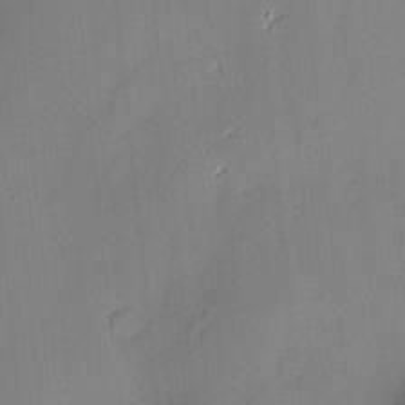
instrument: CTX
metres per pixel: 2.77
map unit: Nve
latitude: -7.9178
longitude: 175.3131
